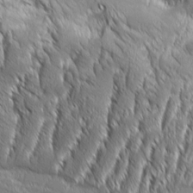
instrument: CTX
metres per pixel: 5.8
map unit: Aa
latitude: 8.5357
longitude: -132.3656
